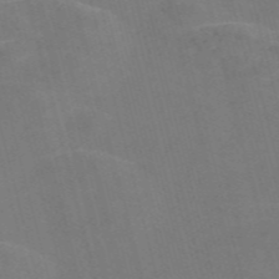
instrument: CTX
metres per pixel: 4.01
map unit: Nve
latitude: -57.9178
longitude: 54.9353
